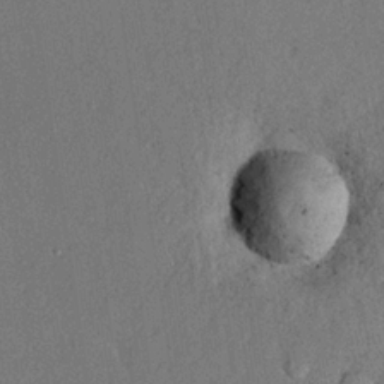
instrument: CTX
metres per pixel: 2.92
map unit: lHvf
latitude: 21.4427
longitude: 144.6708
